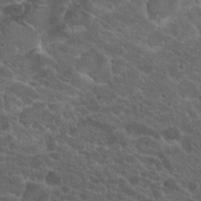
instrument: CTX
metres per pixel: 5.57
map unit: Hto
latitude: 19.6694
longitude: -34.8380
